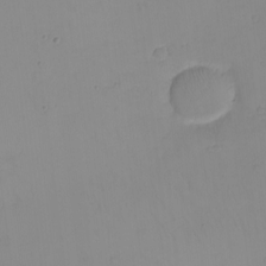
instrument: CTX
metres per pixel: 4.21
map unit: eHh
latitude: -9.2754
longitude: -66.3089
